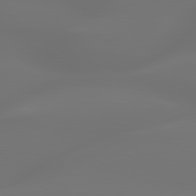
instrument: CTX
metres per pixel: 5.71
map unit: lApd
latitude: 79.8584
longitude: -138.6868
